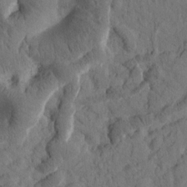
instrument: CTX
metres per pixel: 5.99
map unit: Htu
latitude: 2.1766
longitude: 179.1809
